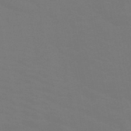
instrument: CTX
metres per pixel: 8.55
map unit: HNb
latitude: -48.5952
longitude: -49.6694
